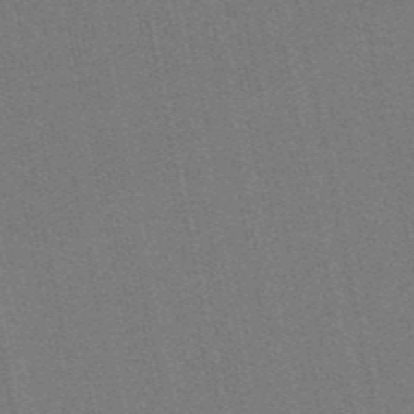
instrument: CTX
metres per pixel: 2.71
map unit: eHb
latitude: -50.1984
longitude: 79.3698
